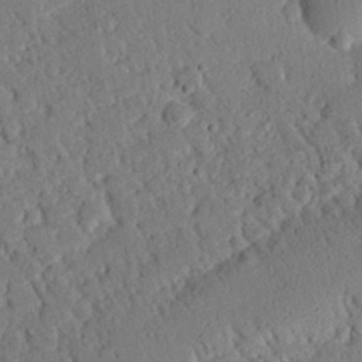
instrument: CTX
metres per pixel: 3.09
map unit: eHh
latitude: 25.4804
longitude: -80.3467
